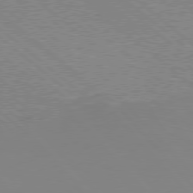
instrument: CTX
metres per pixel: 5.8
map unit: Hpe
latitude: 77.4993
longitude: -173.8205
